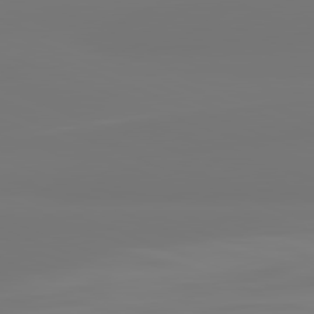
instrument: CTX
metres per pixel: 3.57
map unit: lApd
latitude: 81.9339
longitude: -177.3670
